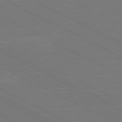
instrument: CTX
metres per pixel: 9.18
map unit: lApd
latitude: 80.9703
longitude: -127.5560
